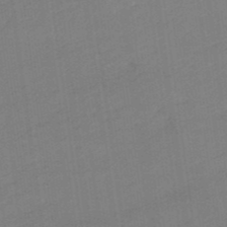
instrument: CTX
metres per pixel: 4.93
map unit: lHb
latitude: -49.7100
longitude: 81.2754
